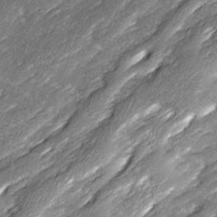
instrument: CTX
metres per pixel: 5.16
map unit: Ave
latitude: 17.0270
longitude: -136.2334
